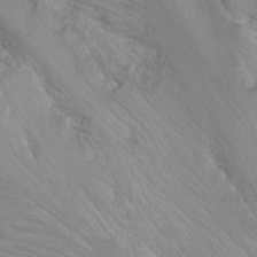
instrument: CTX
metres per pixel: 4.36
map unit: Nhu
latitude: -11.2754
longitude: -65.3482
